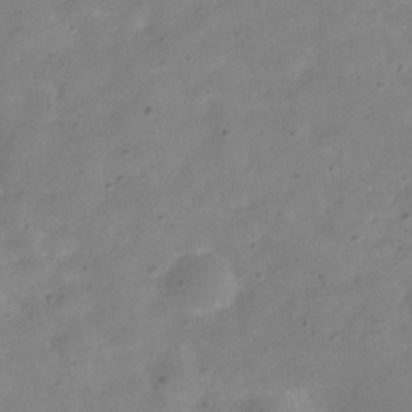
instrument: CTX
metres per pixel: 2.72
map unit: Hve
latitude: -32.5574
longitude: 93.0675
